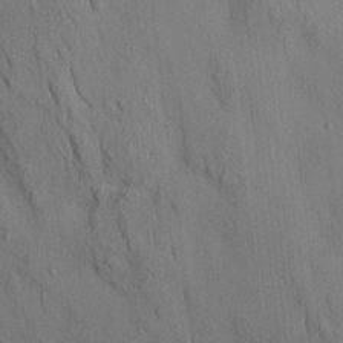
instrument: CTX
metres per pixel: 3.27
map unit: HNhu
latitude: 13.9150
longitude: 12.0094
